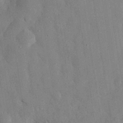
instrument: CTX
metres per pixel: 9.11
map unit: eHh
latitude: 30.0633
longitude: -76.6679
